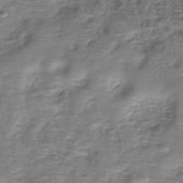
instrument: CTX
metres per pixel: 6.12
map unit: eHh
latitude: -40.0094
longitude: -29.5371
